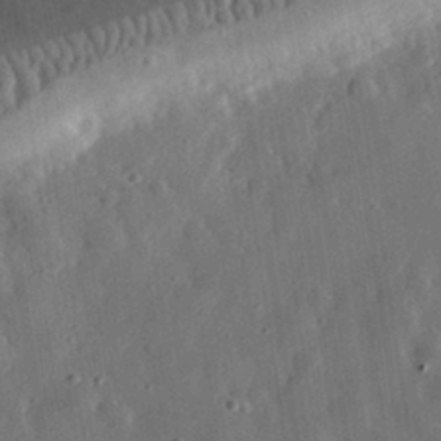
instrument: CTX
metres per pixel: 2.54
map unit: eHh
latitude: 31.8395
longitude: -75.1403
